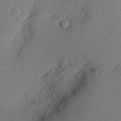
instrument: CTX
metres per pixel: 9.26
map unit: Nhu
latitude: 1.4426
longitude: -77.3481
